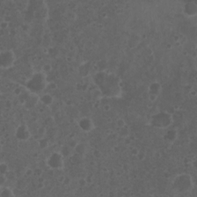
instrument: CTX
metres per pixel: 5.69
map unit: Nhu
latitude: 3.4993
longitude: -14.9325
